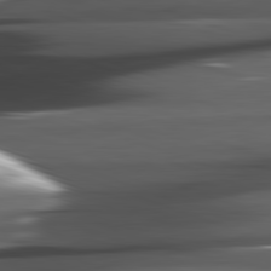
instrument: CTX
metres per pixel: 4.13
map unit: lApd
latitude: 82.1955
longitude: -144.2522
